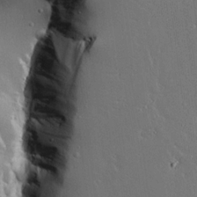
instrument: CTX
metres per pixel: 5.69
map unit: Aa
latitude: 18.1011
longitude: -126.9514
